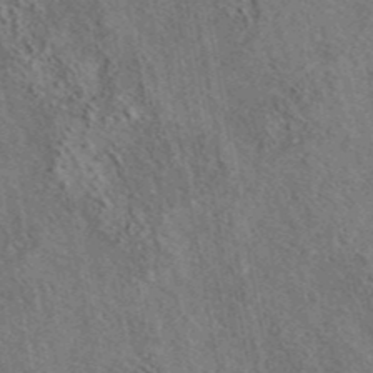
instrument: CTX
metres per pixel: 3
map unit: eAb
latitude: 43.8772
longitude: 115.3321
